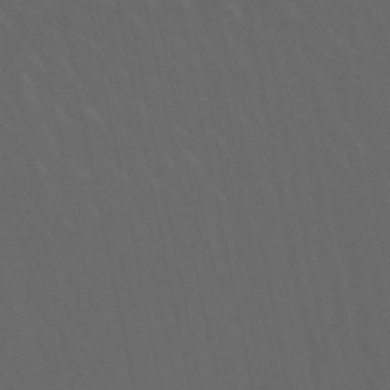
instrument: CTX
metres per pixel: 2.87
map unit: lHb
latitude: -50.0283
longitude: 75.3132
